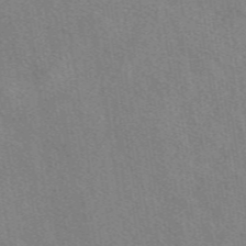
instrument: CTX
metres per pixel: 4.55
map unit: eAb
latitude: 49.4237
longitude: 115.1242
